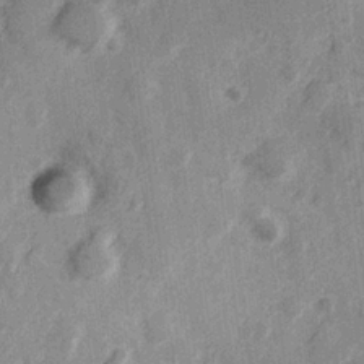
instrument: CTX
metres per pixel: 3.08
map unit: Hve
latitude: 25.4804
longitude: 147.3320
